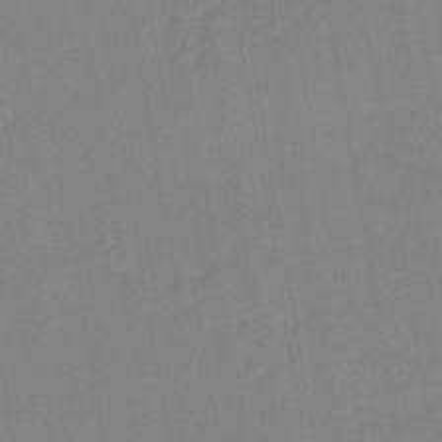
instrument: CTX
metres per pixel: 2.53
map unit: lHb
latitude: -41.2376
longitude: 60.8786
